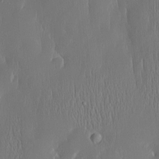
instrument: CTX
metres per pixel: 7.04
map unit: Htu
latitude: -4.8975
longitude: 174.2550
